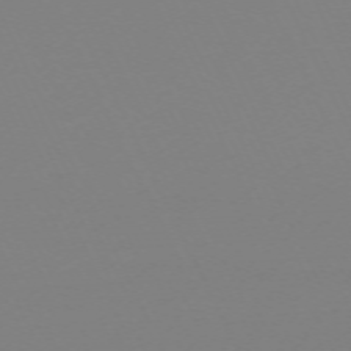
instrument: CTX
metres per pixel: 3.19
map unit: Hpe
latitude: -70.3117
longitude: 16.5574
